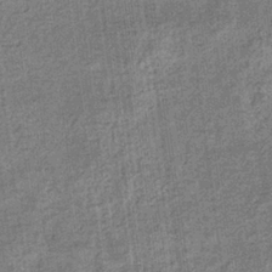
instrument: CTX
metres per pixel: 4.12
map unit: eHb
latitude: -36.3117
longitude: 80.1984
